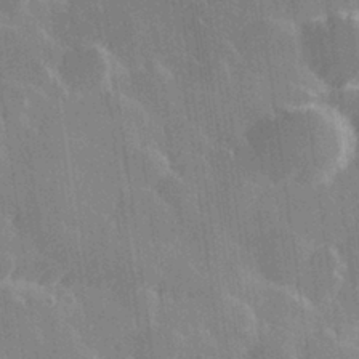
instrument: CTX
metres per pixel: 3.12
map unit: Hve
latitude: 28.7813
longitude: 146.2928
